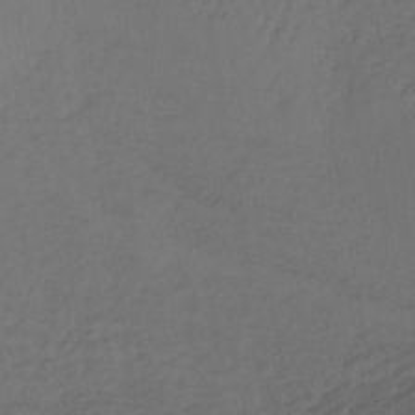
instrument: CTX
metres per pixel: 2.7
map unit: lHb
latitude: -39.7100
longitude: 62.2172
